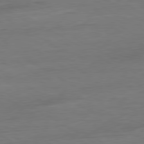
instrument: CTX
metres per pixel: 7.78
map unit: Ap
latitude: -80.9731
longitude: -78.9892
